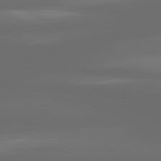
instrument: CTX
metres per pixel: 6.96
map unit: lApd
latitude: 80.7057
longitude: -138.2333
